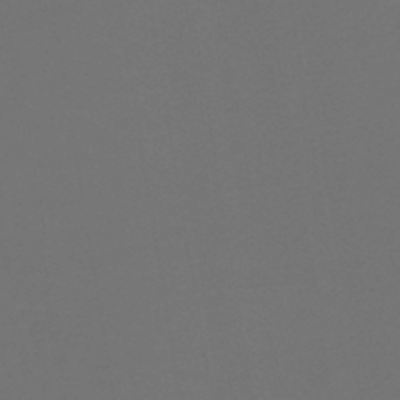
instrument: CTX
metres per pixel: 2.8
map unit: lHb
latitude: -43.3698
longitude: 65.8234
